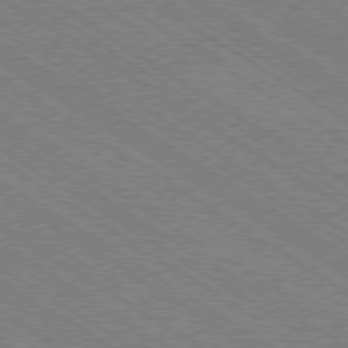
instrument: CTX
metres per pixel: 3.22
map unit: Ap
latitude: -79.4265
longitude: -79.6505
